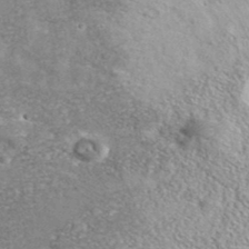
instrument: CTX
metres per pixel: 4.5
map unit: ANa
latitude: 39.4237
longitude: -91.1214
